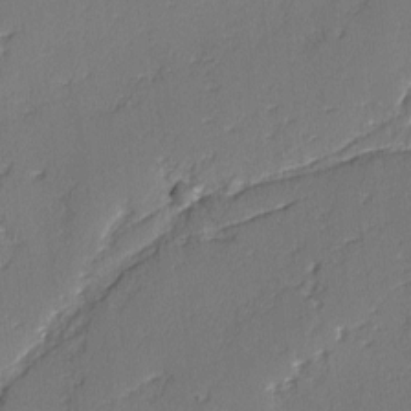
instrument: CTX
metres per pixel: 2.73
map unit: lAvf
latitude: -3.2375
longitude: -107.7450
